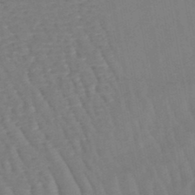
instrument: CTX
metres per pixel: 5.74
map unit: lHb
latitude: -45.7478
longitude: 76.8975
